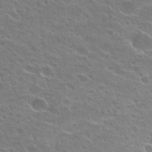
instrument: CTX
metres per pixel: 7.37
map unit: Hto
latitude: 24.1577
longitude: -31.0648
